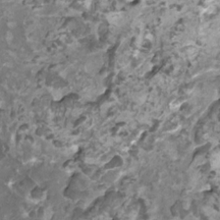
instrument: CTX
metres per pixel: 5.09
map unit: HNhu
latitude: 1.4426
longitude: -0.7624
